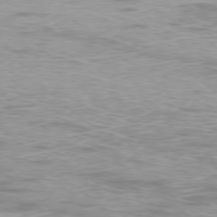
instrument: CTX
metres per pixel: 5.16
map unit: Ap
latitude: -78.3684
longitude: -63.8017
